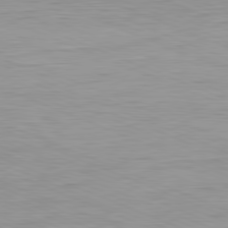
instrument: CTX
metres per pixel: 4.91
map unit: Ap
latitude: -81.8234
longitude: -75.4049
